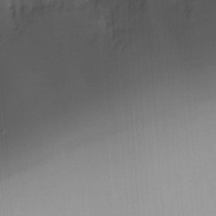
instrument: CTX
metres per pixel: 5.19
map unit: Ht
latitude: -6.5196
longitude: -26.1578
